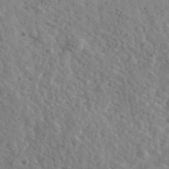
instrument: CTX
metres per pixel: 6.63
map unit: Ave
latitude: 39.9150
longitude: -107.8016
